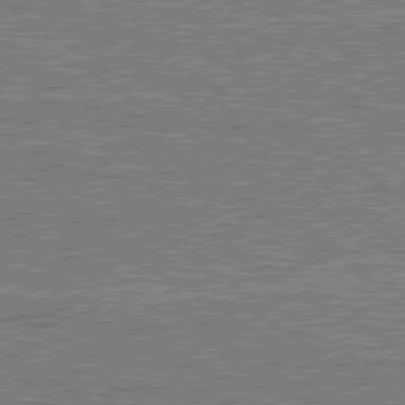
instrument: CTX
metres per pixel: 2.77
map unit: lApd
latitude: 79.5938
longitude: 168.9541
